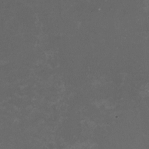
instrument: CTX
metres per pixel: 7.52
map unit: HNhu
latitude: -1.7856
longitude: -4.2522
